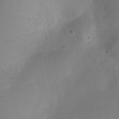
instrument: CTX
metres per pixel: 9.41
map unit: Ht
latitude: -10.0472
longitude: -21.9528
